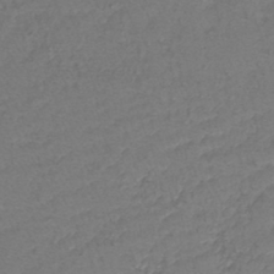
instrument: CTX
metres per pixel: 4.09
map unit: lHb
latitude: -39.3699
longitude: 73.3509
